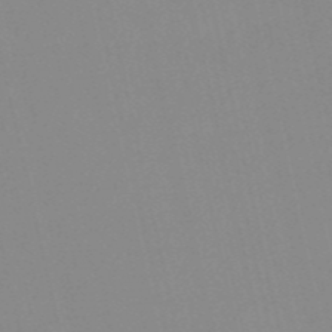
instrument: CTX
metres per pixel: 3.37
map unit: HNb
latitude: -53.1998
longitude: -36.6869
